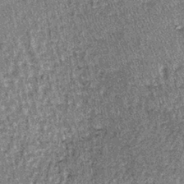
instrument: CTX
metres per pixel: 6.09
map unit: lHb
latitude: -38.7274
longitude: 66.8408
